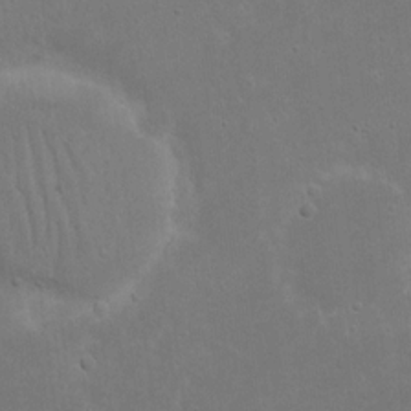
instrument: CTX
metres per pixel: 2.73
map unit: eHh
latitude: 16.9325
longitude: -72.3279
